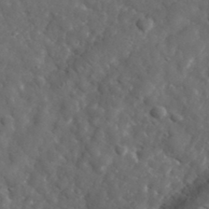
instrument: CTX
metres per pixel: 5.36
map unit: lHvf
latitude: 35.4237
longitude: -86.5357
